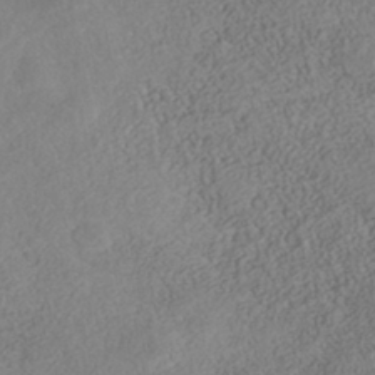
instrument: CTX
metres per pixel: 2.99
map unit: Nhe
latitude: -40.9919
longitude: -109.9339
